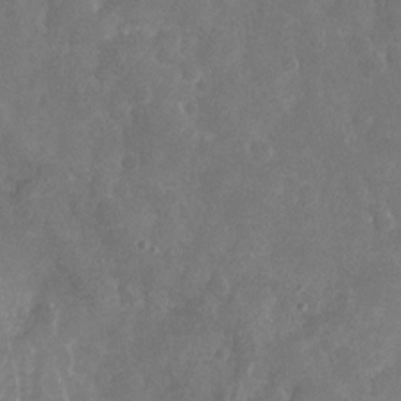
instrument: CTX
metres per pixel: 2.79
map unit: Nhu
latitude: -19.5966
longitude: -57.4993
